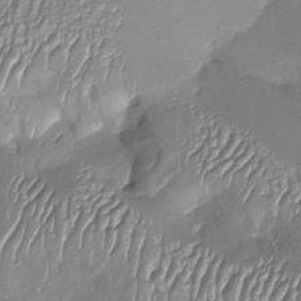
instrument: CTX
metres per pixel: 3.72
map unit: Nhu
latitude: -27.6343
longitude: -59.1970
